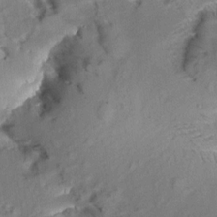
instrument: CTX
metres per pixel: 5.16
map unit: Aa
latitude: 9.8206
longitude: -140.4223
